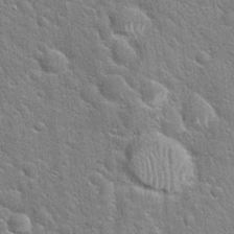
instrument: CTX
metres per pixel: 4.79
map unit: Hto
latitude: 20.3468
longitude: -52.2334
